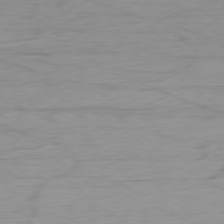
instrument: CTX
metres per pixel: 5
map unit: Ap
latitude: -78.5384
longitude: -78.5168
